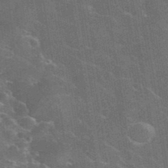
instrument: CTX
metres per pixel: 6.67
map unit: eHh
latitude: 36.5357
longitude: -66.8191
